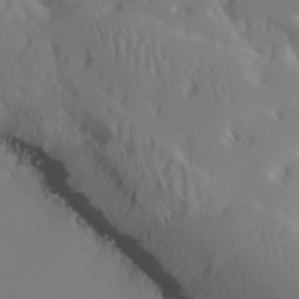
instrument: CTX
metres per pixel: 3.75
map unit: lHvf
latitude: 22.3089
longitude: 141.5021
